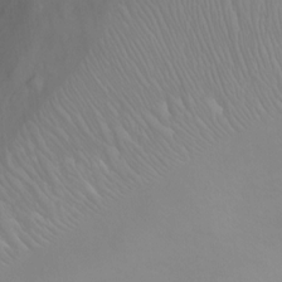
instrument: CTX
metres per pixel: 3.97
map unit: Ht
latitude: -1.9745
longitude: -33.5749
